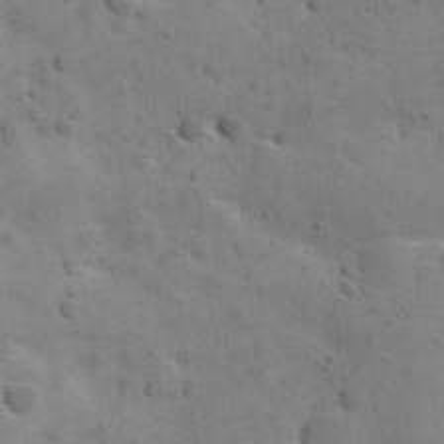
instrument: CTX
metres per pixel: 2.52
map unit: Ave
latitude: 11.5749
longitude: -105.9906
